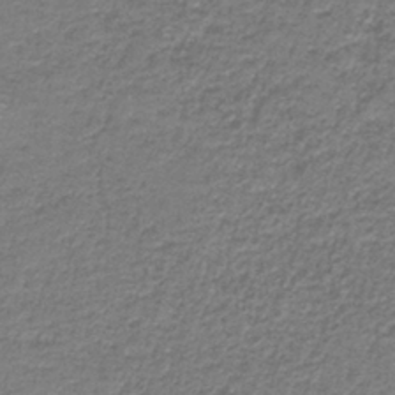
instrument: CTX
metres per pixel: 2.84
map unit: HNb
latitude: -37.8611
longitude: 50.9542
